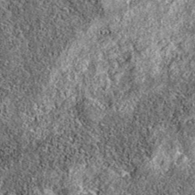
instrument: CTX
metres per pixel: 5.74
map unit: eAb
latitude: 36.1011
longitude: 106.7463
